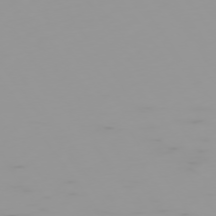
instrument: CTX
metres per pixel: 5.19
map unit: Hpe
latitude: -74.9353
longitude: 7.7099
